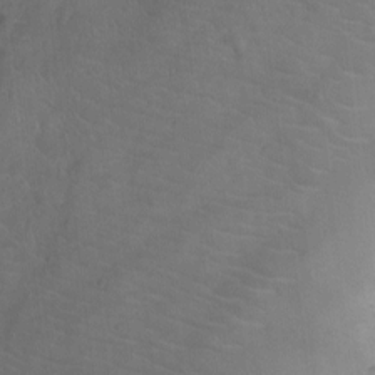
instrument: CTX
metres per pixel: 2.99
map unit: Ht
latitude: -9.8800
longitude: -22.4223
